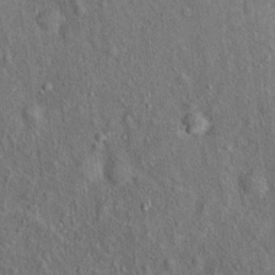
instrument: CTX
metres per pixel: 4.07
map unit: Ht
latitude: 14.2145
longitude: -39.8394
